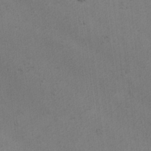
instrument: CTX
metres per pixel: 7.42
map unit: lAvf
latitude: -4.5951
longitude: -113.4048
